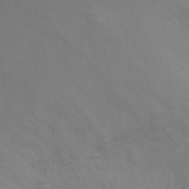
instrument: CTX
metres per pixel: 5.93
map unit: Ht
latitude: -1.5777
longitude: -19.3103
